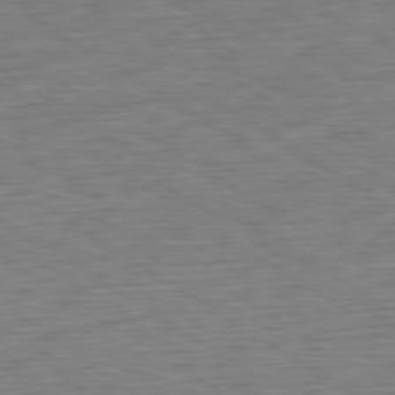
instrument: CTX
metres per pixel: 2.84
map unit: Ap
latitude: -80.6330
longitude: -79.9150
